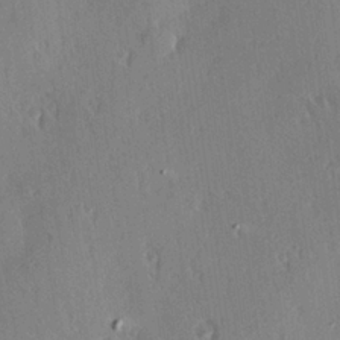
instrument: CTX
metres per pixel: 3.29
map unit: Hve
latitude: 25.2725
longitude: -93.3859
